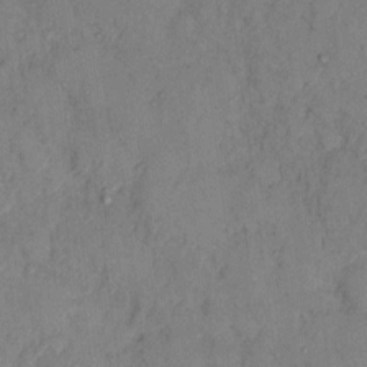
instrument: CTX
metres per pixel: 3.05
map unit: Hto
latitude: 8.3278
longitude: -58.4223
